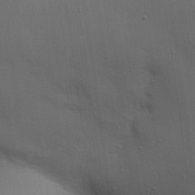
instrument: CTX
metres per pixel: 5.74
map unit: eHh
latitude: 24.9324
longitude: -71.5938
